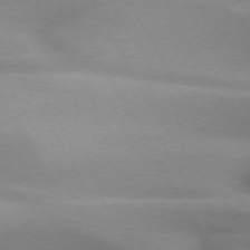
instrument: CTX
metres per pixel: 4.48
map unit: lApd
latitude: 72.0633
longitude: -51.3292
